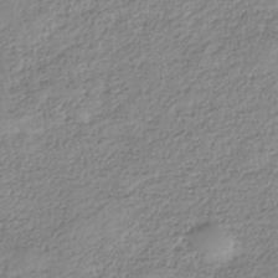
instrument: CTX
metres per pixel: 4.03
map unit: HNhu
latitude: -36.9163
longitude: 32.5952
